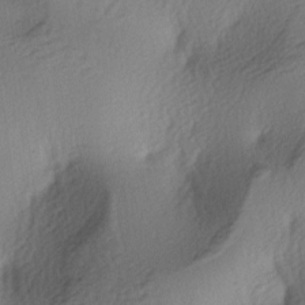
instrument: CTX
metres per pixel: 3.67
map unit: lAa
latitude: -4.0850
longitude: -123.9528
